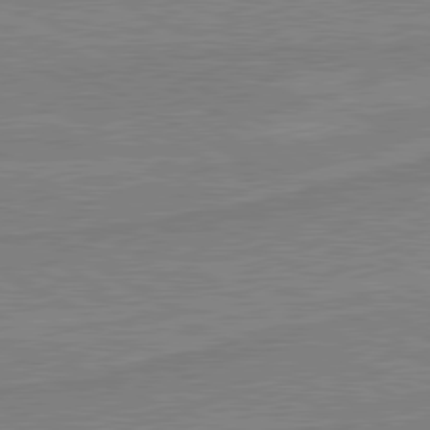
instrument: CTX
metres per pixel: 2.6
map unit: lApd
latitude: 80.3845
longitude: 168.7652
